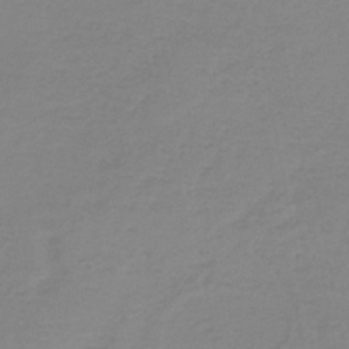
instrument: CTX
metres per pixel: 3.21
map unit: lHb
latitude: -40.3495
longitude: 65.1998
